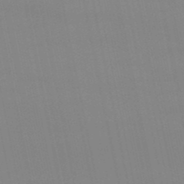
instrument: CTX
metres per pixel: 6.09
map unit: eHb
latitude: -50.3306
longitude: 68.1983
